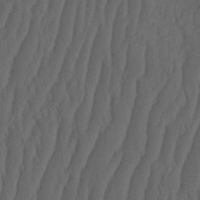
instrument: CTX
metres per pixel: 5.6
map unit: HNhu
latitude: -2.2172
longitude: 13.7856
